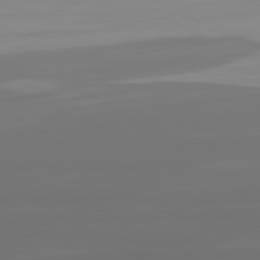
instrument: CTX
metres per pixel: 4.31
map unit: lApd
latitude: 80.2711
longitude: -91.8394
